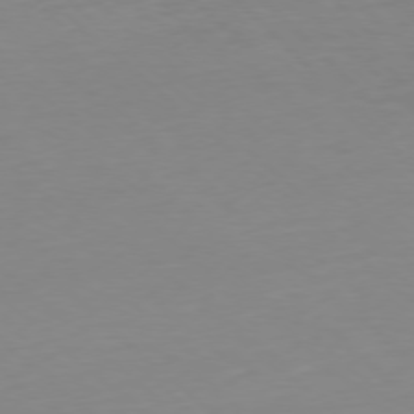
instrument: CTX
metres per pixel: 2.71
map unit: Hpe
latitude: -77.8233
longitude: 12.5952
